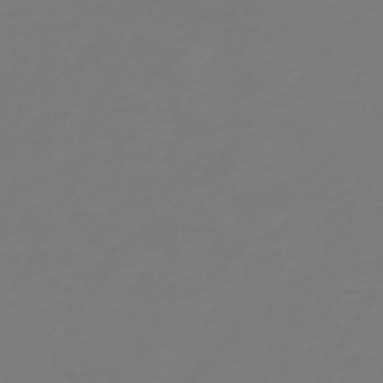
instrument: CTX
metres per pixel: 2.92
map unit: HNb
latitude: -46.3306
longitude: 51.7100
